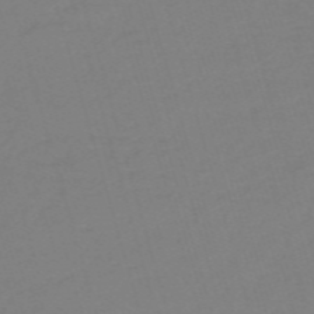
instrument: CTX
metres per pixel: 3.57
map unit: HNb
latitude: -56.2172
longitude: -44.0255
